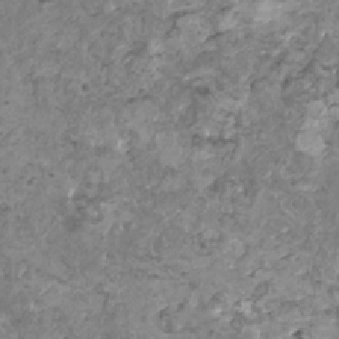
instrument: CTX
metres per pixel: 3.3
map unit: HNhu
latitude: 0.3089
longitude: 3.2942
